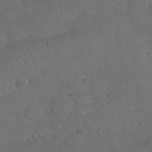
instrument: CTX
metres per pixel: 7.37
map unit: Nhu
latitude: 26.1011
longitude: -52.5735
